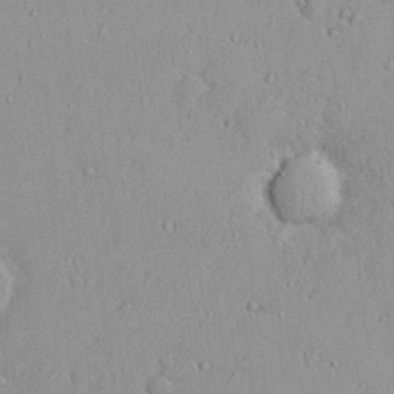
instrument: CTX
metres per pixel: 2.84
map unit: Nhu
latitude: 18.8380
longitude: -72.3468
